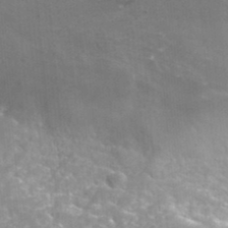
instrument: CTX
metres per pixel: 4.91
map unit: Hto
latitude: 36.0822
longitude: -46.6491
